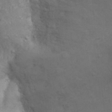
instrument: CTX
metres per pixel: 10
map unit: Nhu
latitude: 24.2900
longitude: -59.4804
